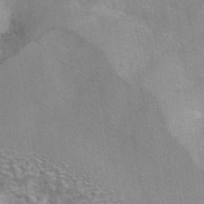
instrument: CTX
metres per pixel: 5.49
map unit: eAb
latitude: 42.4601
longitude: 107.1054
